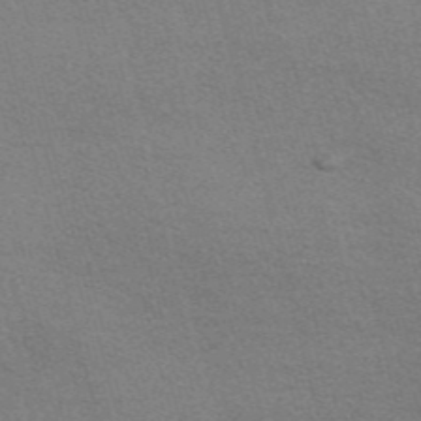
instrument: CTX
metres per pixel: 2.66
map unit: Nve
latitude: -57.0108
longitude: 60.8597
